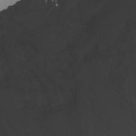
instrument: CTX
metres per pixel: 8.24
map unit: Nhu
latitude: -7.2376
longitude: -51.9717
